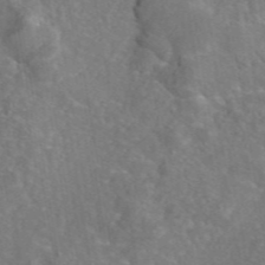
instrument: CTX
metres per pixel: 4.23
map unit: eAb
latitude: 45.5749
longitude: 109.5777
